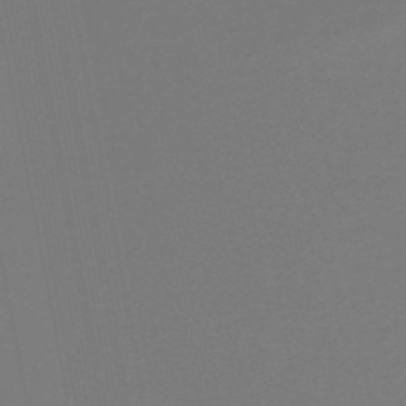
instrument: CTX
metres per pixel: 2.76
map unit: lHb
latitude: -47.2565
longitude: 74.1417
